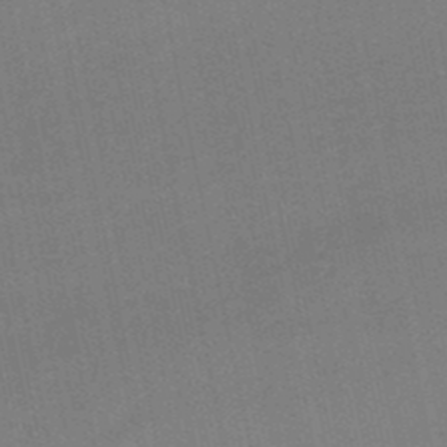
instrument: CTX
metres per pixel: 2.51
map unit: eHb
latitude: -49.6155
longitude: 72.8786
